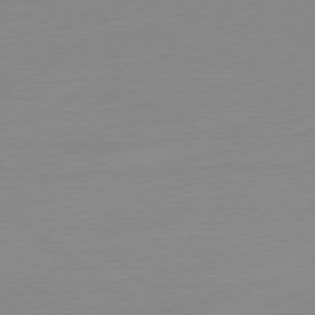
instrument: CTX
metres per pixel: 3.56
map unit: Ap
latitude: -78.1794
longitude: -98.9135
